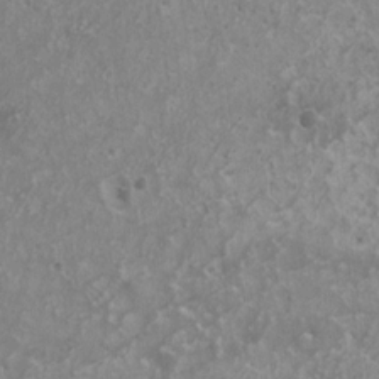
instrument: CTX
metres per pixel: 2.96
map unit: HNhu
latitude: 0.4223
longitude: 3.8800
